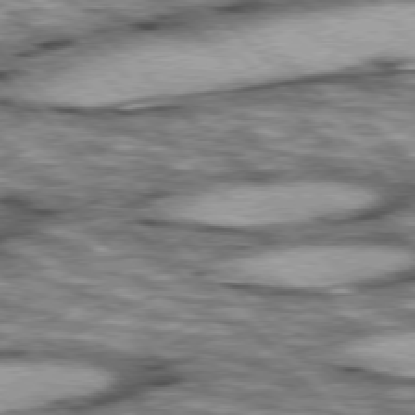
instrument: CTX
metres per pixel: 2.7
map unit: lApd
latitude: 76.5734
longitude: -50.3278
